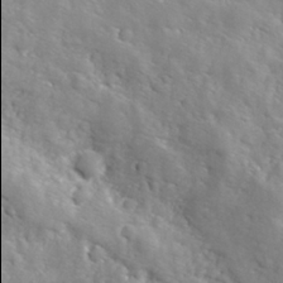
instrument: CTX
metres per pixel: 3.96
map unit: Hve
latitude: 24.9702
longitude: 146.0094
